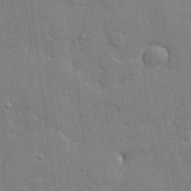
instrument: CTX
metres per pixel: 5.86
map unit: lHvf
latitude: 23.6694
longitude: 142.7463
